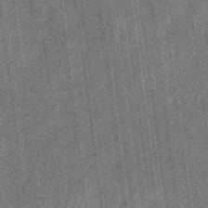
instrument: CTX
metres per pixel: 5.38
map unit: eHb
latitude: -32.8408
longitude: 74.1228
